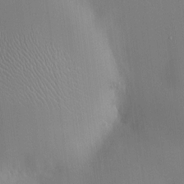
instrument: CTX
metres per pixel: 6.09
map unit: HNhu
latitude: 8.8569
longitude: 10.4062
